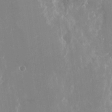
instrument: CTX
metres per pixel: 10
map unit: Nhu
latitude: -22.2929
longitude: -72.7625
